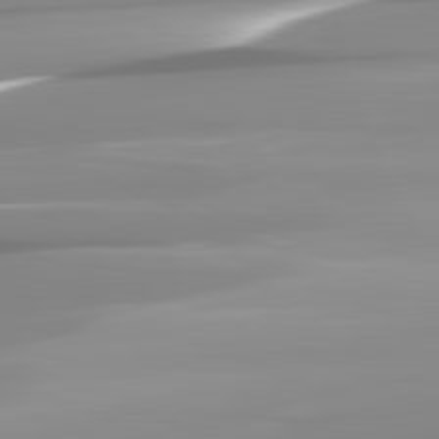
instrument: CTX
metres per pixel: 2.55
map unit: lApd
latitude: 82.0444
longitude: -137.3482
